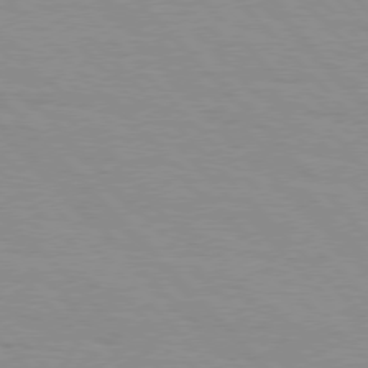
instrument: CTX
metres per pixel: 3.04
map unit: Hpe
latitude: 76.5356
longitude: -154.5357
